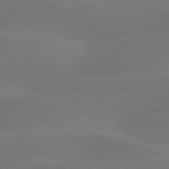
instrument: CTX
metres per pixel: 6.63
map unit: lApd
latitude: 79.7639
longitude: -90.4412
